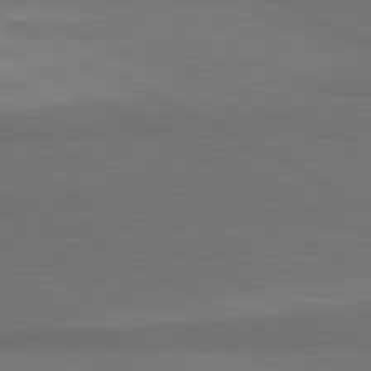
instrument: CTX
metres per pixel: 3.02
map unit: lApd
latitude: 81.8583
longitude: 159.9367
